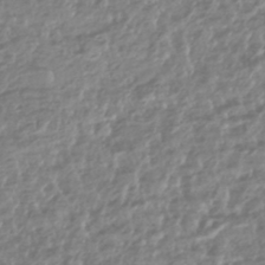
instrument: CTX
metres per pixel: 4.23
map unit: HNhu
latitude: -44.1984
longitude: 97.9745
